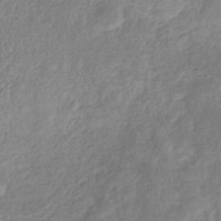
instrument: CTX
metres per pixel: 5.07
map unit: eHb
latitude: -34.0283
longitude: 76.5196
